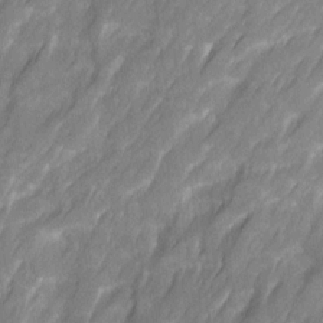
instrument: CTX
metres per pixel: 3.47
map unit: Ave
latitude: 16.3656
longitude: -135.1403
